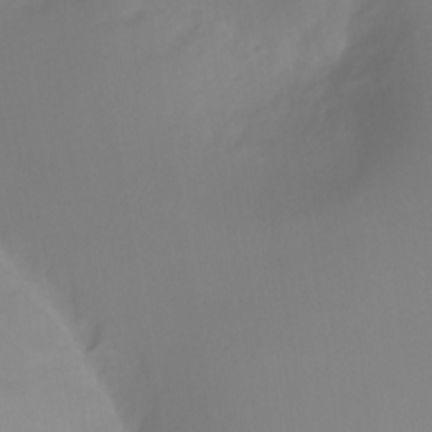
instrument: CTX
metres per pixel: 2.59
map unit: Ht
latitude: -11.8422
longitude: -46.1011
